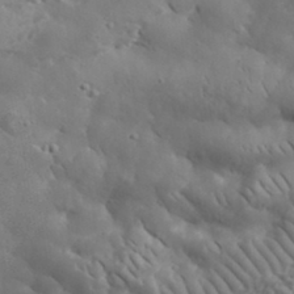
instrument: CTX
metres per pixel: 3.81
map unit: lHvf
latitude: 35.0647
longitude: -86.1955
